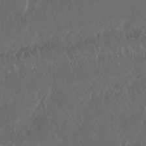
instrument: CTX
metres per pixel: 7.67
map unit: Nhu
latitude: 29.6883
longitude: -58.5546
